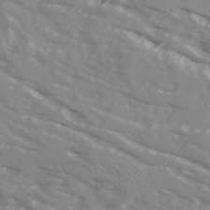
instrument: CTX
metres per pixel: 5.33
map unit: Ave
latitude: 17.5560
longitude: -129.2915
